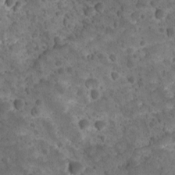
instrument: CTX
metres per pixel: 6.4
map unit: Ave
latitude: 10.6680
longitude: -105.4805
